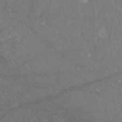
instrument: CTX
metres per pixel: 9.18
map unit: eAb
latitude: 47.5371
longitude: 120.1417
